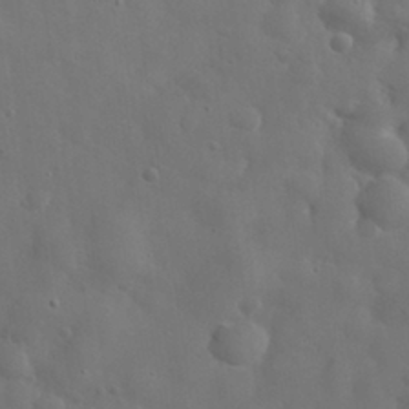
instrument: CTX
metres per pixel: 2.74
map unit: eHh
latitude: 29.9717
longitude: -72.9703
